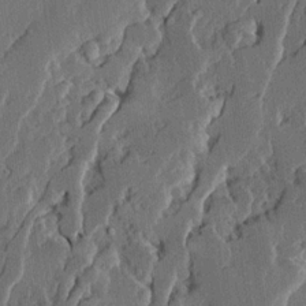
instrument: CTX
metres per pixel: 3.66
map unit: Ave
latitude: 14.9892
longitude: -137.2537
